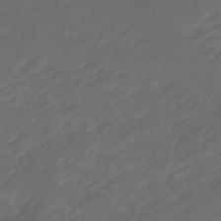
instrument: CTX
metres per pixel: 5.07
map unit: eHb
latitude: -47.2943
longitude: 85.2942
